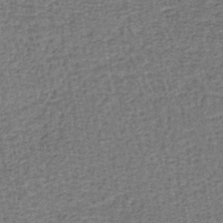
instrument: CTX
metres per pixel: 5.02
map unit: lHb
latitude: -40.7085
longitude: 62.8408
